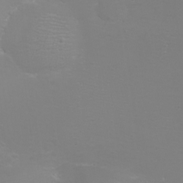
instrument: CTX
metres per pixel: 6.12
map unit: eHh
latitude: -6.7085
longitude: -79.1970
